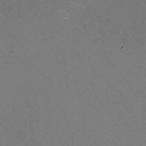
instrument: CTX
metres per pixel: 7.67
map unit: HNhu
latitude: -1.4455
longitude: -2.8380
